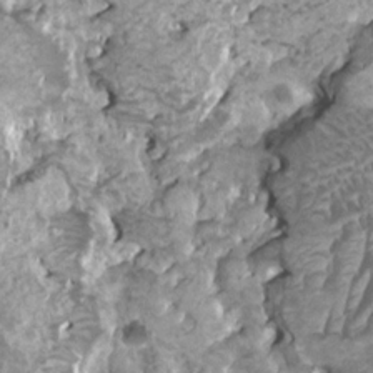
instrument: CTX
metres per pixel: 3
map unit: HNhu
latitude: 0.0255
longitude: 1.4833
